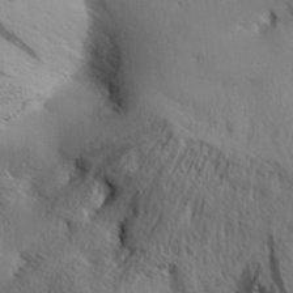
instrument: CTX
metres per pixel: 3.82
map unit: Aa
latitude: 31.4049
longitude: -140.6490
